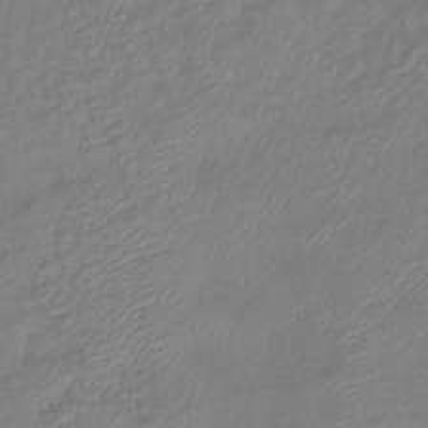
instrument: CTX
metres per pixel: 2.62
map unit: eHb
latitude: -41.6722
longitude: 81.8234
